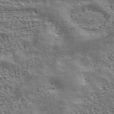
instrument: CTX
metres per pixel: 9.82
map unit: ANa
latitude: 42.7057
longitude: 47.2943
